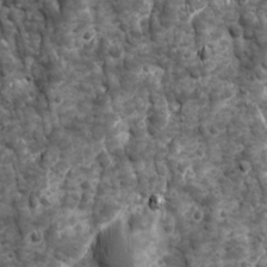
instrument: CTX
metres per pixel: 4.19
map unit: Ave
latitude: 16.6302
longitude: -132.8947
